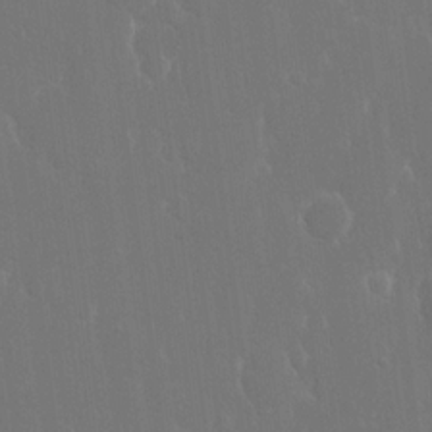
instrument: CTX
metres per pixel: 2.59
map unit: eHh
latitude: 15.9151
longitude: -72.3090
